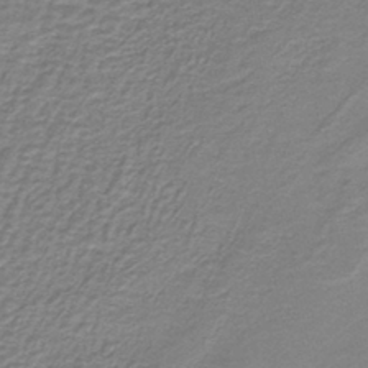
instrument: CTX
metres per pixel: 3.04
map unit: HNb
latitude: -38.8597
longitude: 51.1053
